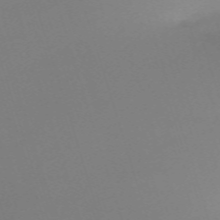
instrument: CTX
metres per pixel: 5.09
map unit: eHh
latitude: -62.7085
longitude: 51.3510
